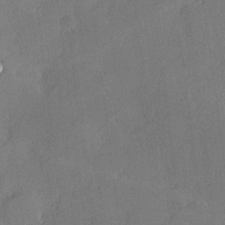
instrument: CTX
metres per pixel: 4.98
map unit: Hve
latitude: 18.0444
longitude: 150.8030
